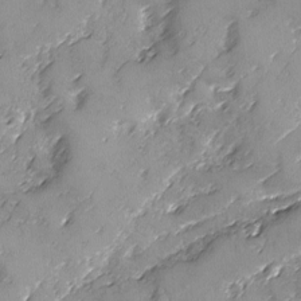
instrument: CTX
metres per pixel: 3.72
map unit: Ave
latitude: -8.1984
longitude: -118.0255
